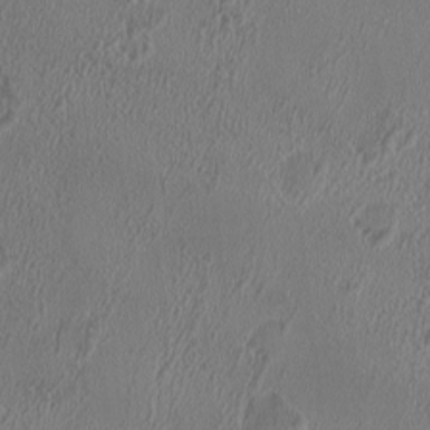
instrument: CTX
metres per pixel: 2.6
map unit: HNhu
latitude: 0.1389
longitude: -0.2144
